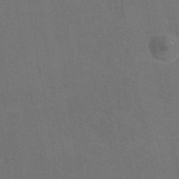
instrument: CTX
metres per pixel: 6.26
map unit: eAb
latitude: 47.2348
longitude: 115.6155
